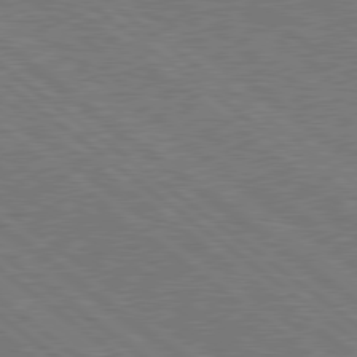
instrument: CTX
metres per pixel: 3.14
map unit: Hpe
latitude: 78.7624
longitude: -170.9136
